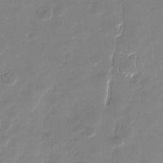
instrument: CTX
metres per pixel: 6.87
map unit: Nhu
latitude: -30.0472
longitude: -77.4426
